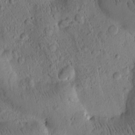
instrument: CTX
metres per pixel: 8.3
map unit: Htu
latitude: -1.6533
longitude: 171.5966
